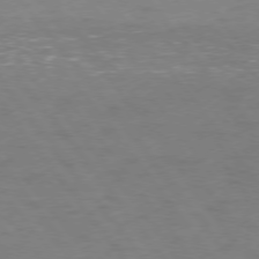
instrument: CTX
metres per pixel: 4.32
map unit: Ap
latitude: -76.8408
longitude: -64.4412
